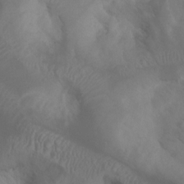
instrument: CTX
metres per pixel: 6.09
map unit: Ht
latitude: 1.8772
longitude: -21.2915
